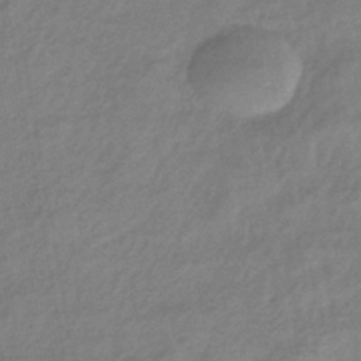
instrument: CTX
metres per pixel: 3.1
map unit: HNhu
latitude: -42.1605
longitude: 90.1795
